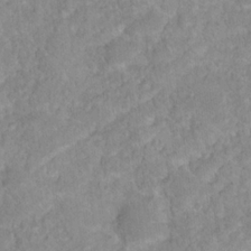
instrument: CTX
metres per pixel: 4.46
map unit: Hto
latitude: 18.0633
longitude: -37.7072
